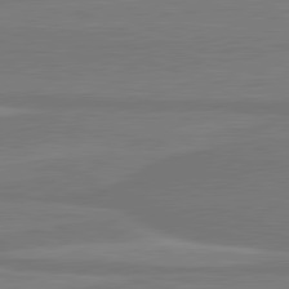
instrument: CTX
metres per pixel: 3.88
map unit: lApd
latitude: 81.5560
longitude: 168.7841
